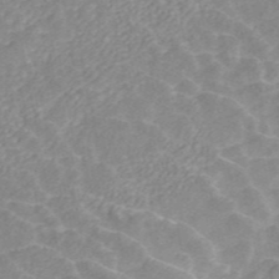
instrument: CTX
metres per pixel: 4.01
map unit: ANa
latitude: 45.4048
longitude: 24.9353
